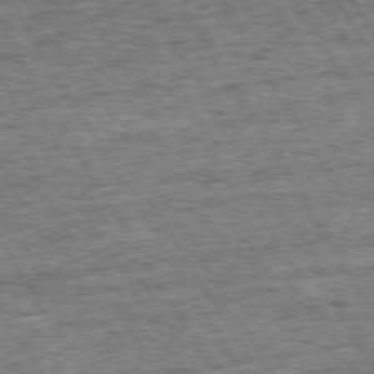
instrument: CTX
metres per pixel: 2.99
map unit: Hpe
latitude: 72.8380
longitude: -127.8961
